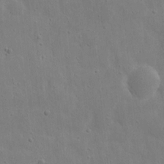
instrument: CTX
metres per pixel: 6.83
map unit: eHh
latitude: 9.5560
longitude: -72.7058
